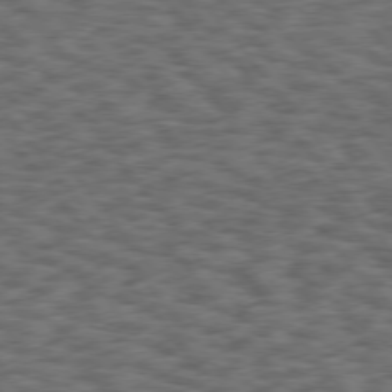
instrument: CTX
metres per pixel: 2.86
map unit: Hpe
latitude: 75.4615
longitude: -135.0269
